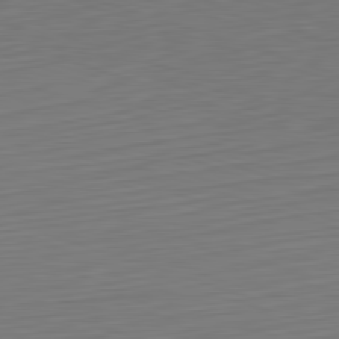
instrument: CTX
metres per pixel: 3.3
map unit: Hpe
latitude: -82.3684
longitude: 11.7667
